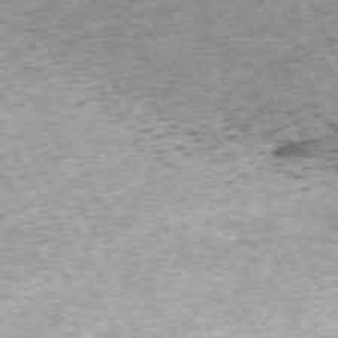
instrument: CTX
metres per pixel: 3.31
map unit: Hpe
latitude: -70.8408
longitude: 13.5021
